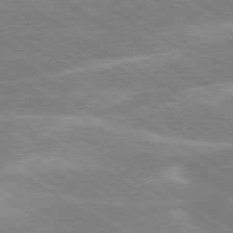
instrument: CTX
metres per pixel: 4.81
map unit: lApd
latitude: 80.0444
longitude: -131.3482
